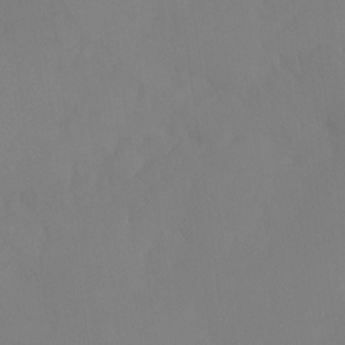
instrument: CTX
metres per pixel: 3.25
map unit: Ht
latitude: -15.3888
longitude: -51.0269
